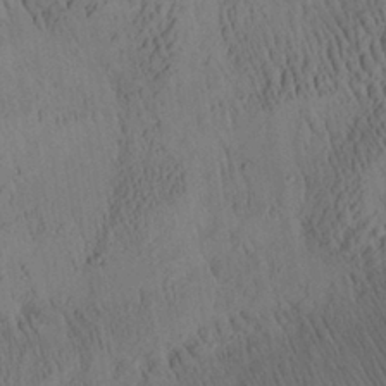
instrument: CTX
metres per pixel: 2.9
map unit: Aa
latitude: 26.4979
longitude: -141.9339
